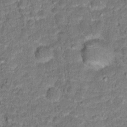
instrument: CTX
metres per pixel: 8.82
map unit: Hto
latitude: 15.6694
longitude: -38.6301
